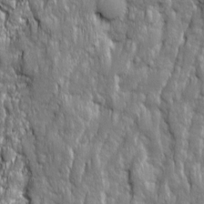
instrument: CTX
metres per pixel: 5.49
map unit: Ave
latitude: 16.1578
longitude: -134.4223
